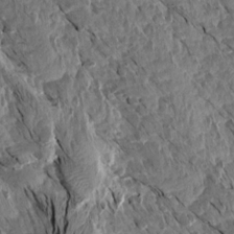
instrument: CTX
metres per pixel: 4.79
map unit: Aa
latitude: 14.1578
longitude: -144.1200
